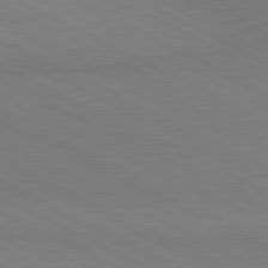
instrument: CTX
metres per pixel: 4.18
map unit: lApd
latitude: 80.8569
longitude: 148.9164
